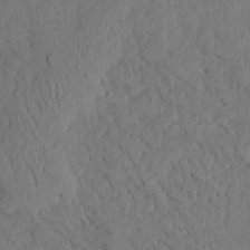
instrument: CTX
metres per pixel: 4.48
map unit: Ave
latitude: 23.8583
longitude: -133.4238
